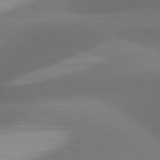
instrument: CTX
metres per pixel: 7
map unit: lApd
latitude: 81.4993
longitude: 133.6533
